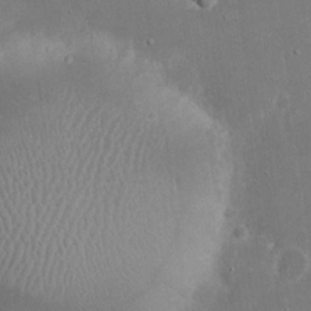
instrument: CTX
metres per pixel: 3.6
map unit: eHh
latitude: 18.3656
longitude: -72.3657
